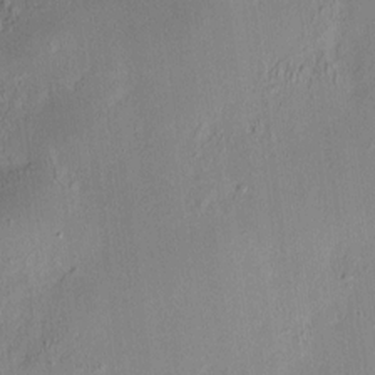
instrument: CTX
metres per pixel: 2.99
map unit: HNhu
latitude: 7.7827
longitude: 12.4251
